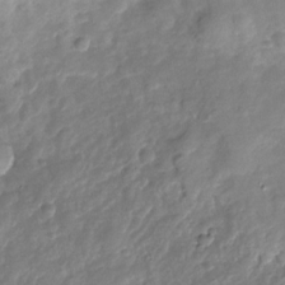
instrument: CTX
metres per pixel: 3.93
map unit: Nhu
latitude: -28.4629
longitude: -61.0080
